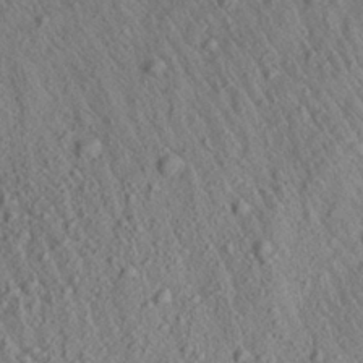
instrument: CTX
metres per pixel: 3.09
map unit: Aa
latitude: 26.9892
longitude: -141.9339
